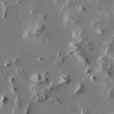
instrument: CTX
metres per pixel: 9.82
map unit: HNhu
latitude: 6.1767
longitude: -5.2915
